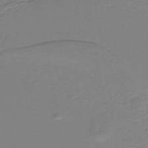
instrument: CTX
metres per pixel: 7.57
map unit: HNb
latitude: -40.1795
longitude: 51.5021
